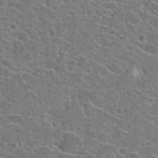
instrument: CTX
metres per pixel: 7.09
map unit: Hto
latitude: 23.4048
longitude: -44.7813
